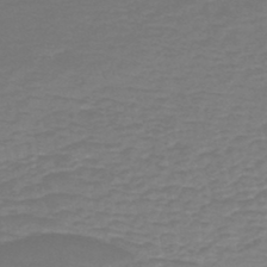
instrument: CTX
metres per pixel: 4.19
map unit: HNb
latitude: -46.8219
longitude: 53.0486
